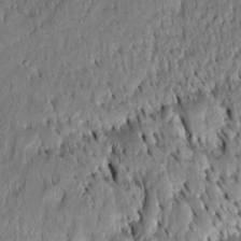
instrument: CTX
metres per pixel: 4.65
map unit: Htu
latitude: -3.7477
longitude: 151.3131
